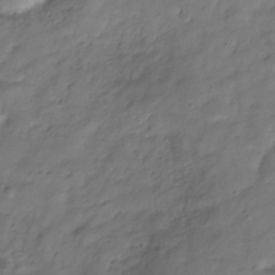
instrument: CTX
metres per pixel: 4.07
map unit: Hve
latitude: -31.6155
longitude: 90.7464
